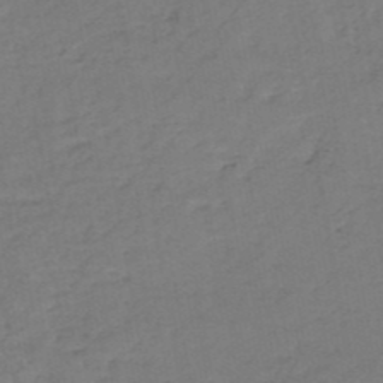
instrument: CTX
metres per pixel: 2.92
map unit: HNb
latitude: -50.3117
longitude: -53.1214
